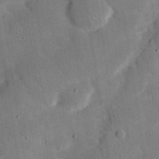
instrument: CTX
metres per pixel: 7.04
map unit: Nhu
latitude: 24.3656
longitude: -73.3104
